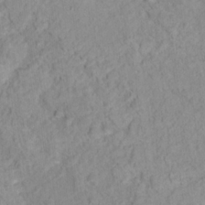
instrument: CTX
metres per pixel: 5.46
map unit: Nhu
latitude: 16.3845
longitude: -31.7828
